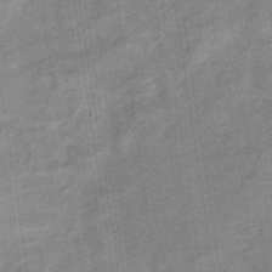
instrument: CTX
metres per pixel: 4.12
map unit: eHb
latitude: -37.9178
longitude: 77.8233
